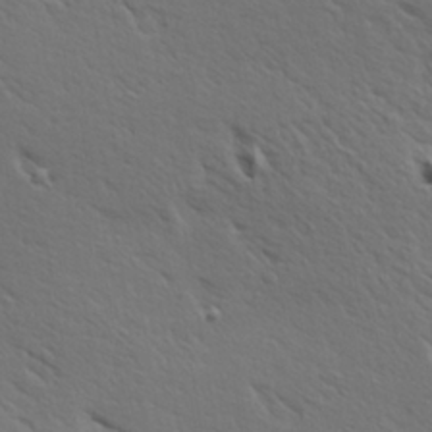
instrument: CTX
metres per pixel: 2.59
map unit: Hve
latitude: 24.4223
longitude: -97.8205
